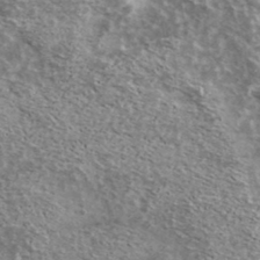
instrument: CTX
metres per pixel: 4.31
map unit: Ave
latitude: 38.8380
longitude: -108.6112
